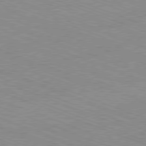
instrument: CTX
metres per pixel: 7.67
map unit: Ap
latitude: -81.3321
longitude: -73.4616
